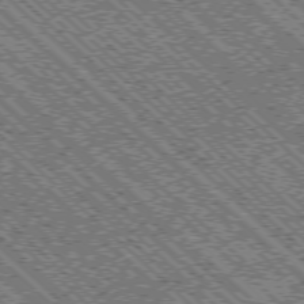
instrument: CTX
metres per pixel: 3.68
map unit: Ap
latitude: -76.3306
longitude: -96.4790
